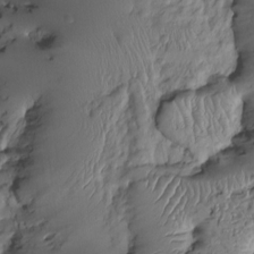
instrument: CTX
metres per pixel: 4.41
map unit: Htu
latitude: -5.8800
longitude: 154.7274
